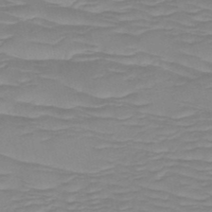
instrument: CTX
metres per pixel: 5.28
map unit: HNb
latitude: -49.6722
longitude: -51.6127
